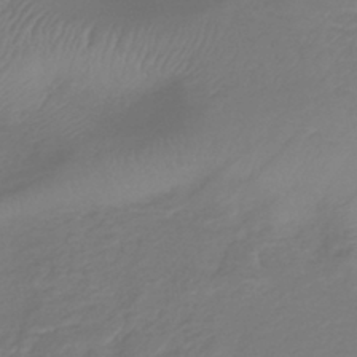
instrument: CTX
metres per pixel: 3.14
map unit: lHb
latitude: -42.2550
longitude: 81.1620
